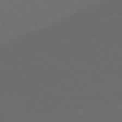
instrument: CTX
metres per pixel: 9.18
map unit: Ap
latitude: -78.9919
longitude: -93.2915
